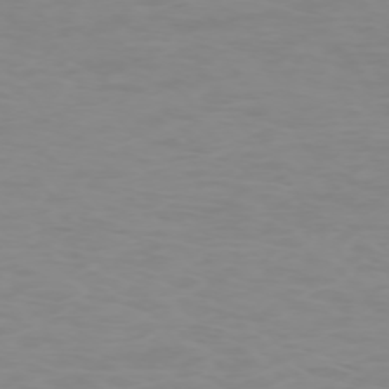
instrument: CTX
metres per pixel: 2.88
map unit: Ap
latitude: -74.6141
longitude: -81.8205
